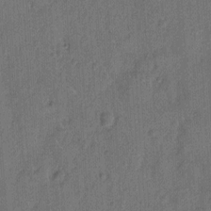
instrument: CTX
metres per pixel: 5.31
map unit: Hto
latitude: 8.1956
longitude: -61.4048
